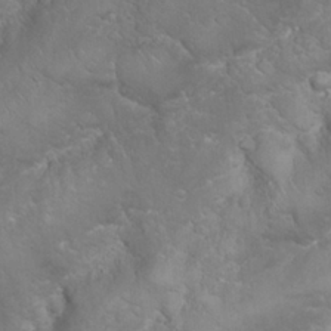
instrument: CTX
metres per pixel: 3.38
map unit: Nhu
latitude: 24.2900
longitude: -59.8772
